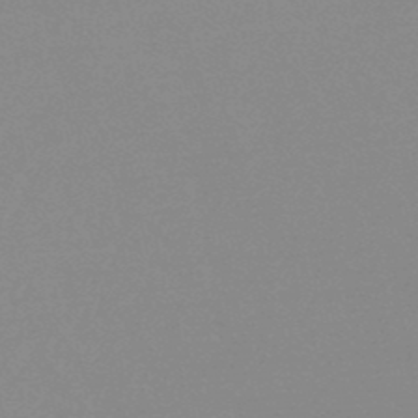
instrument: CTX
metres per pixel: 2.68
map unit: lHb
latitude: -48.0472
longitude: 64.7274
